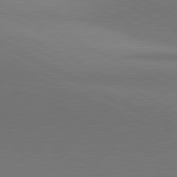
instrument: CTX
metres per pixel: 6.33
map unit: lApd
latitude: 81.3482
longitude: 146.5007
